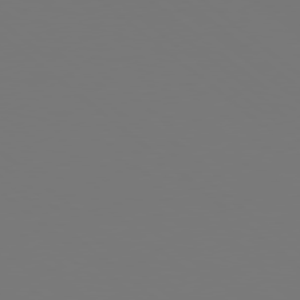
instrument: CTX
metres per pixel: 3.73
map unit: Hpe
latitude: 78.1578
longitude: -174.8758
